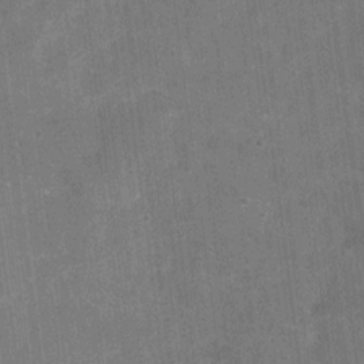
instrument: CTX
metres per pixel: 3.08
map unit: Nhu
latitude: -16.4062
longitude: -58.2523
